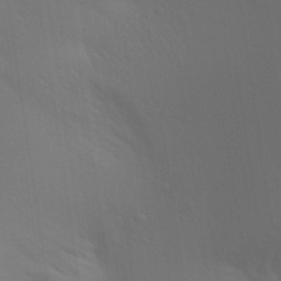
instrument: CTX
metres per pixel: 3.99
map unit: Aa
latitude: 29.8016
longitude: -144.6490
